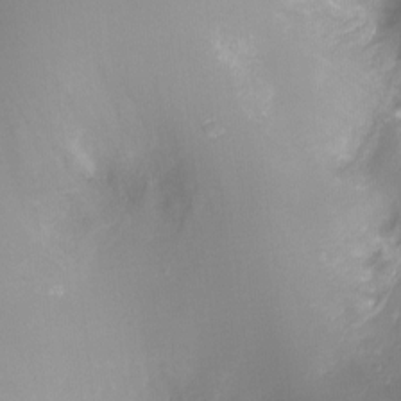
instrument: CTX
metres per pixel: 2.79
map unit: Ht
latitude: -8.1984
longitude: -27.9339
